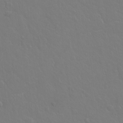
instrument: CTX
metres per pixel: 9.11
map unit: Hto
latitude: -3.3887
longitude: -35.2348
